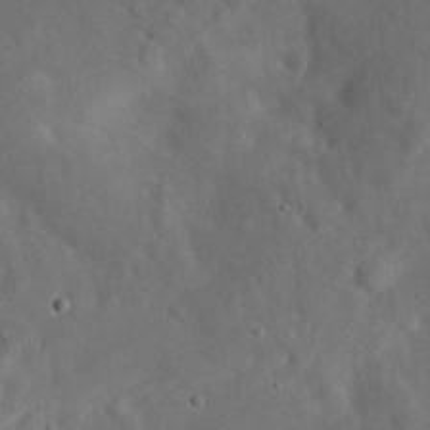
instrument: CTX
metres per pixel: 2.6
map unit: eHh
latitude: 24.6679
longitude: -67.7260
